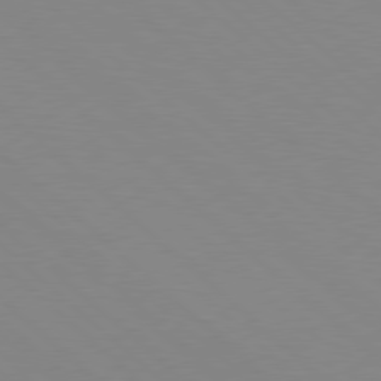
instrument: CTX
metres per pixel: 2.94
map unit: Hpe
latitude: 78.1389
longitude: -161.4426
